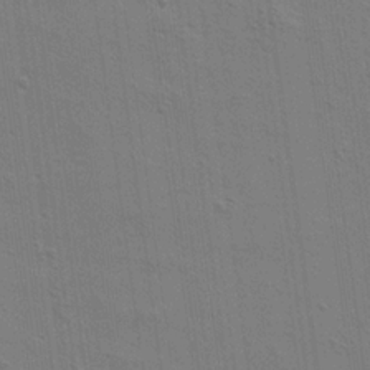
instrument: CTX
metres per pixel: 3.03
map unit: Aa
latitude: 20.8191
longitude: -140.6490
